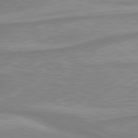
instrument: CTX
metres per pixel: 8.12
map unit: lApd
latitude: 80.0633
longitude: -173.1214
